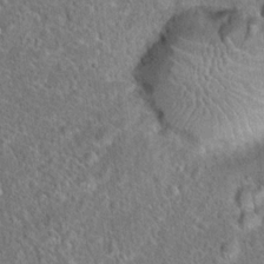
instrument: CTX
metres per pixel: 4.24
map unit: Hto
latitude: 18.6679
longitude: -43.0836
